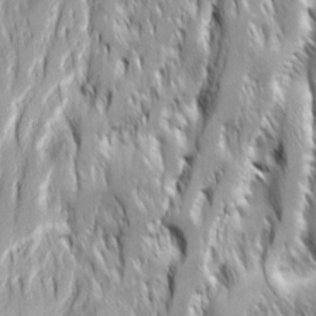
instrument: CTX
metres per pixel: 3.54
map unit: Ave
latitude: 14.8380
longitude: -134.5923
